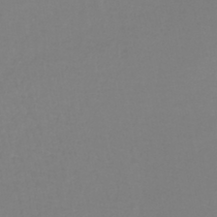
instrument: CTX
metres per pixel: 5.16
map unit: lHb
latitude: -42.5573
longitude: 71.5021
